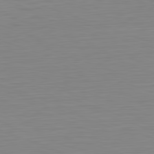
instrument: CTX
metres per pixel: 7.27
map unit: Hpe
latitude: -82.1417
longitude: 9.9367
